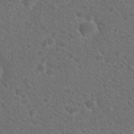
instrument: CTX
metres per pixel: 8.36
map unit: Hto
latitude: 19.8772
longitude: -38.4034
